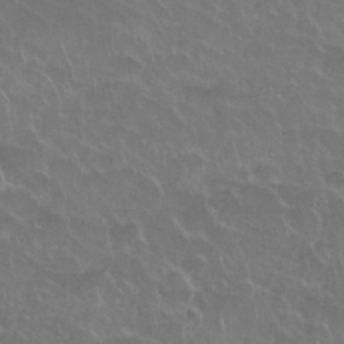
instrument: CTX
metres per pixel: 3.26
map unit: Nhu
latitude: 28.1767
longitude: -61.3670
